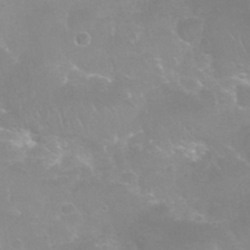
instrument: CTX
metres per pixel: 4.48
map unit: Nhu
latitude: 25.1403
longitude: -52.9325
